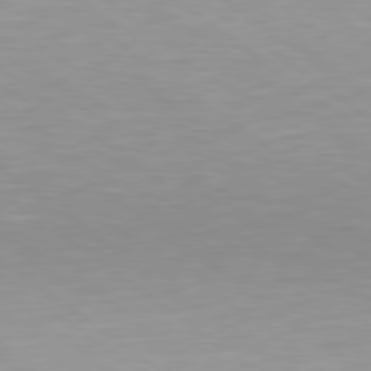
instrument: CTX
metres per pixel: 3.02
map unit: Hpe
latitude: 79.4616
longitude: -129.1214
